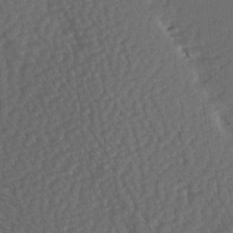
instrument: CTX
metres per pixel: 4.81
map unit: Hve
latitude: 2.5923
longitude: -123.0647
